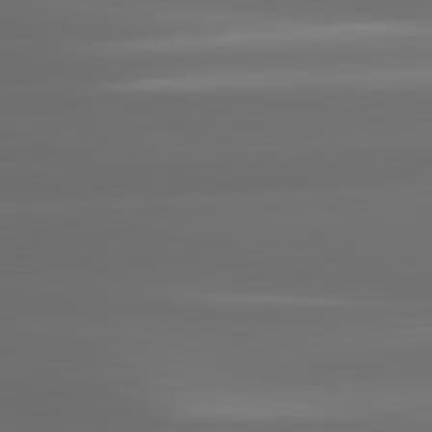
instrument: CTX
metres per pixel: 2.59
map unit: lApd
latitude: 80.6301
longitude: -139.5560
